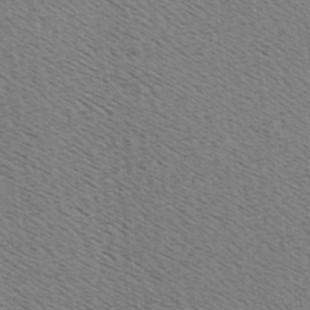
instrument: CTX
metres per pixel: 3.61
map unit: Hve
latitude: 3.0269
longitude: -125.0647
